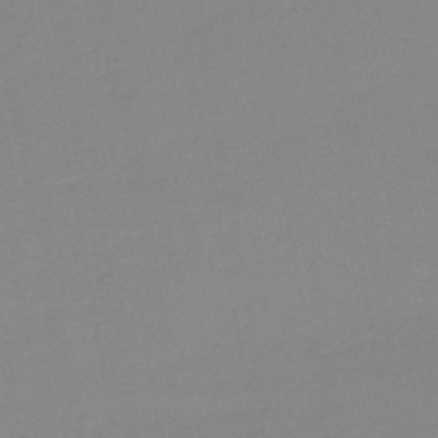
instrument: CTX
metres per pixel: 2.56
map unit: lHb
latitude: -44.0094
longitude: 63.7288
